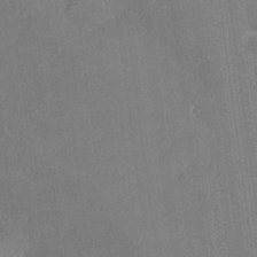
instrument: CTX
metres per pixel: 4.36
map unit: lHvf
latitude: 26.7057
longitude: 140.9919
